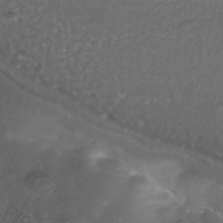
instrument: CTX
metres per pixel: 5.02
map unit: Nhe
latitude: -39.2187
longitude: -118.5545
